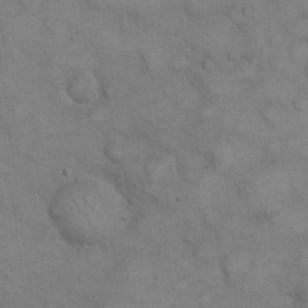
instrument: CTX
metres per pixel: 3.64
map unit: eHh
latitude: 22.0255
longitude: -59.7450
